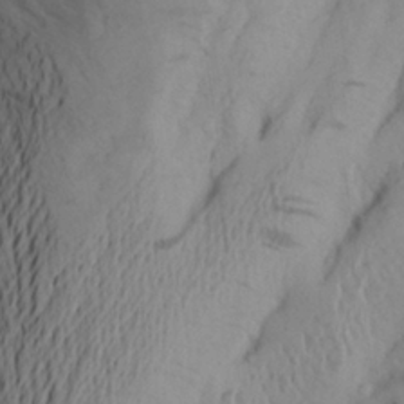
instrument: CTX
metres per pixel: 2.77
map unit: Aa
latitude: 25.4615
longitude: -147.7639
